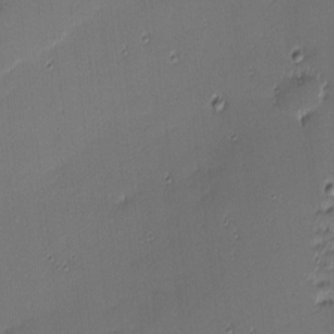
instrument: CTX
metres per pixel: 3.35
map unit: eHh
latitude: -2.8407
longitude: -83.4048
